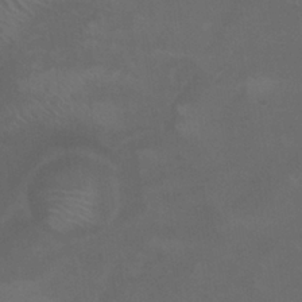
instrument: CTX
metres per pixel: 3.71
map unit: Nhu
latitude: 26.6869
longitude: -54.4223
